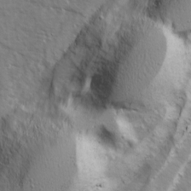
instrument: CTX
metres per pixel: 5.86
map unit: Ave
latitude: 13.1214
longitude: -101.8961
